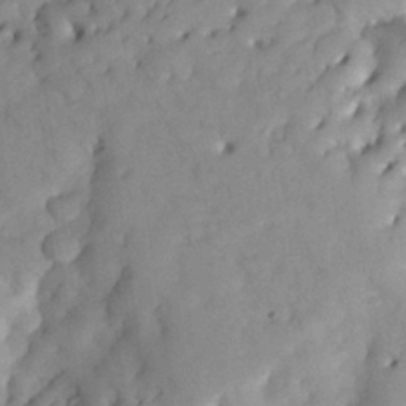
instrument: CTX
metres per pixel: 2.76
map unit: Nhu
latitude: 27.4238
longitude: -71.7449
